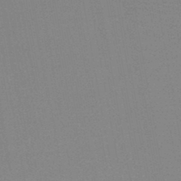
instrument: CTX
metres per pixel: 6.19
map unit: HNb
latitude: -45.2943
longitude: -40.1577
